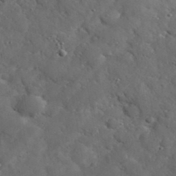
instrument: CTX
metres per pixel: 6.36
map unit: eHh
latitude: 37.8772
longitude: -67.5749
